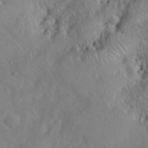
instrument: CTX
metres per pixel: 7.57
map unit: eHh
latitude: 40.1577
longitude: -56.1766
